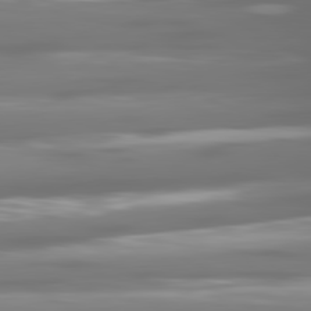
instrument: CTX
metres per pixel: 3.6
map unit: lApd
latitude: 81.1025
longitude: -138.2145
